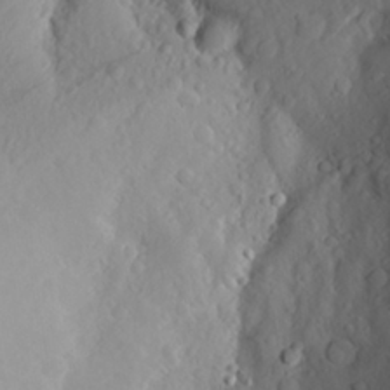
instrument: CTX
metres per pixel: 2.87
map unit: Aa
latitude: 26.1011
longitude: -146.6302
